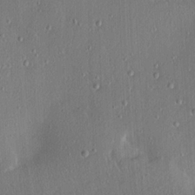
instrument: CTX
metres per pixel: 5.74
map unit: lAvf
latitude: 7.8772
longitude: 167.8422
